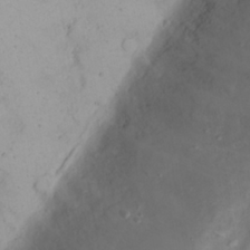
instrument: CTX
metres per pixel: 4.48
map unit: Nhu
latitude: 23.1592
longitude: -62.2334
